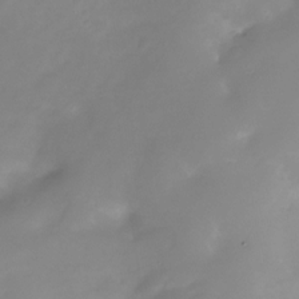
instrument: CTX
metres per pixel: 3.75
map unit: HNhu
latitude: -23.4077
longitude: 50.3495
